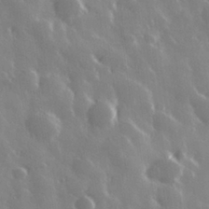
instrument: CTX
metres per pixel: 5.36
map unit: Hve
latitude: 28.6301
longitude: 146.6707
